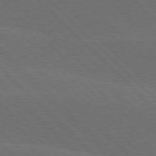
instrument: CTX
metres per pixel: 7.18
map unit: lApd
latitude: 77.7827
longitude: -52.8758
